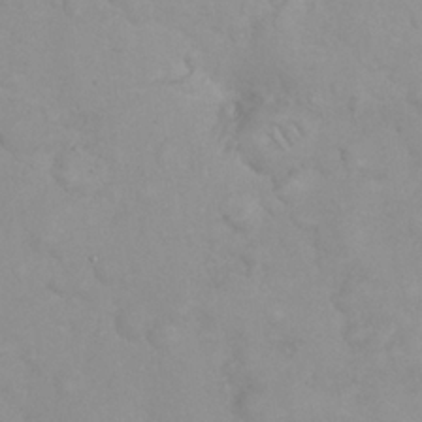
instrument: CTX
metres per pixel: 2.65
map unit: eHh
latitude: 25.2914
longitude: -64.9136
